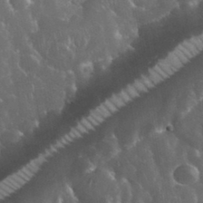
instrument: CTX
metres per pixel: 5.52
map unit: eHh
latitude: 33.8772
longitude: -62.5357
